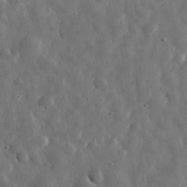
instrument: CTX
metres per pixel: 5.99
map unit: eHh
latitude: 31.7072
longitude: -74.6868
